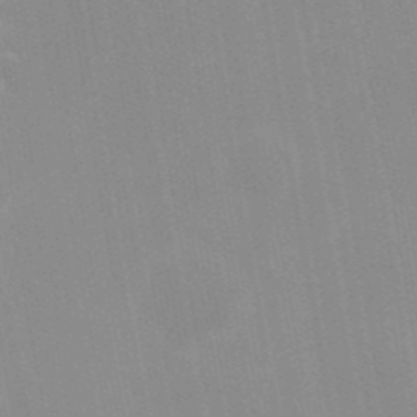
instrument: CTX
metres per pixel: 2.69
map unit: Hve
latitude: 30.6680
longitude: 149.9556
